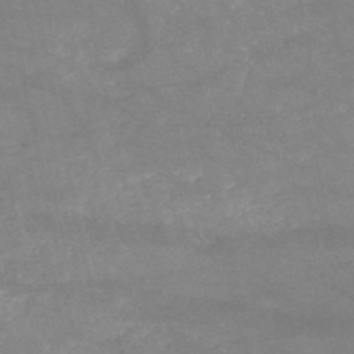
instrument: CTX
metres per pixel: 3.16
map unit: HNb
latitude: -52.0094
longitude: -41.7071
